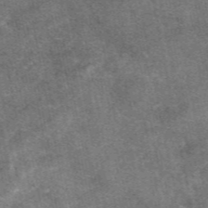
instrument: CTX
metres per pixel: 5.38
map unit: eAb
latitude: 47.6694
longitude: 121.2187
